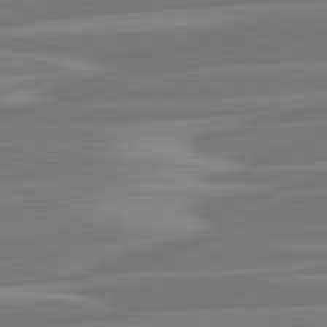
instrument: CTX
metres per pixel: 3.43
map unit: lApd
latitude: 81.3482
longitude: -129.2159
